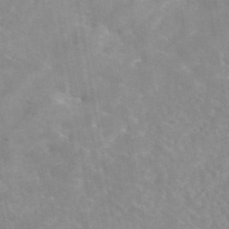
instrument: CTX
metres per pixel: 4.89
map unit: eAb
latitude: 45.1781
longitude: 124.9542
